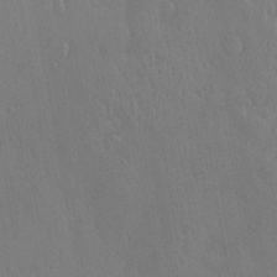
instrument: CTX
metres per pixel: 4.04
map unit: Nve
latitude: -7.4643
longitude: 173.6911
